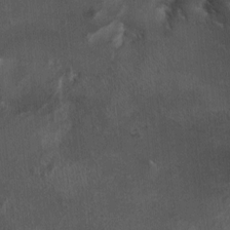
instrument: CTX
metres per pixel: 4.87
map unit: Ht
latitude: -1.3321
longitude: -15.0270
